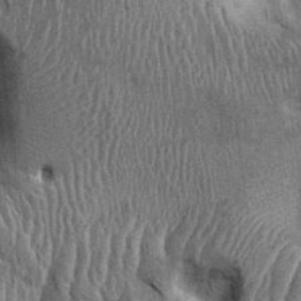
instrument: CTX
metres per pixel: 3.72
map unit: Ht
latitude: -0.7464
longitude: -14.1578
